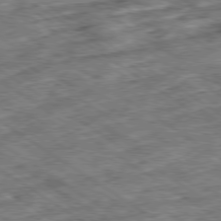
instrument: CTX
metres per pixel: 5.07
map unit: Ap
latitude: -79.7855
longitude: -49.9717
